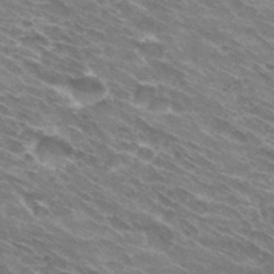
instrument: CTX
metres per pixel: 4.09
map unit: Hto
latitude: 31.7828
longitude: -43.7828
